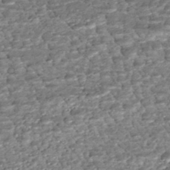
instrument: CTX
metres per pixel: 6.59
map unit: HNhu
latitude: -46.2172
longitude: 106.0472
